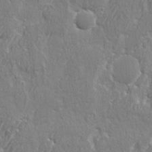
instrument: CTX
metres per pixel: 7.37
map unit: eHh
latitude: 3.4237
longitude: -78.0633
